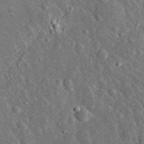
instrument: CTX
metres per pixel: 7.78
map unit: lHvf
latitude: 33.6316
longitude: -82.4223
